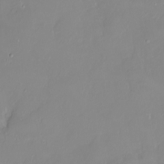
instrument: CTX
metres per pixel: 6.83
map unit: HNhu
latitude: 3.9528
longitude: 7.7100
